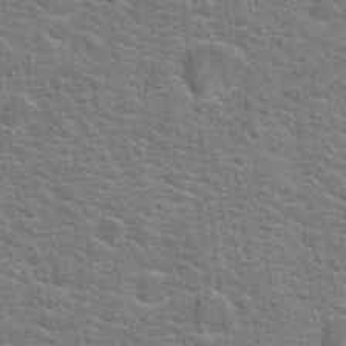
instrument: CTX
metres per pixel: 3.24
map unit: Hto
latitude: 21.0081
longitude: -44.1955
